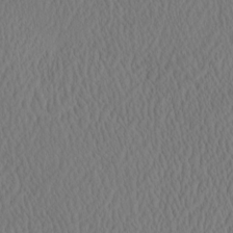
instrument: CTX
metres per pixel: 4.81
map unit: eHh
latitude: -3.5210
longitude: 16.1417
